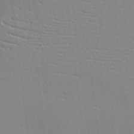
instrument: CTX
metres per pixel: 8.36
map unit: eHh
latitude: -3.5399
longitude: -80.4979
